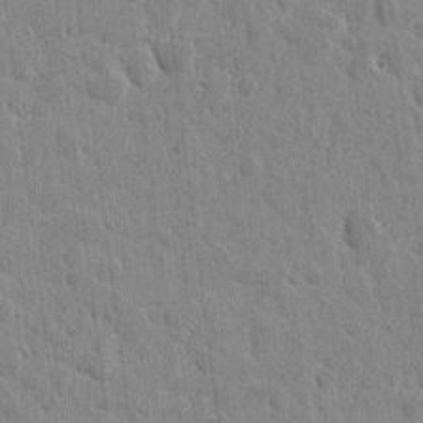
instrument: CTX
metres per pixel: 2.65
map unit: eHh
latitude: 8.4979
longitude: -65.8394
